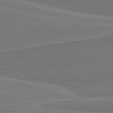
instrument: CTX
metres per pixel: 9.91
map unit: lApd
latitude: 82.3089
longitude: 140.9542
